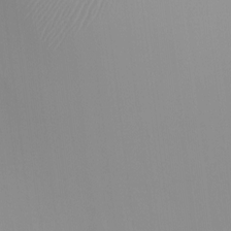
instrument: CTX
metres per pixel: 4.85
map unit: HNhu
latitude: -1.3510
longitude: -6.0444
